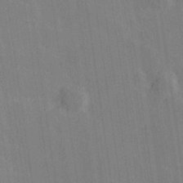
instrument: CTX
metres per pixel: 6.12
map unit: Hve
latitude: 27.0081
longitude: 143.9178
